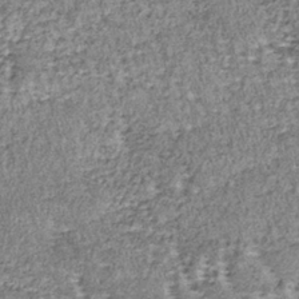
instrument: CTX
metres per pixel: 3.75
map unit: lHb
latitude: -37.3320
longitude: 66.0661
